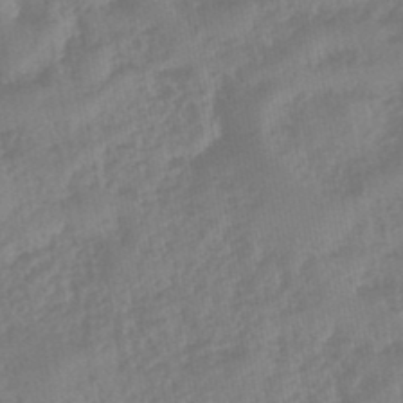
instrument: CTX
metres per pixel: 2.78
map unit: eHb
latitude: -46.2172
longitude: 83.7855
